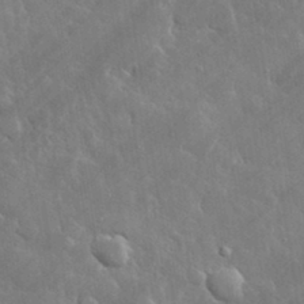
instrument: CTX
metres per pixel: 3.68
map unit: lHvf
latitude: 33.6316
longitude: -86.6112
